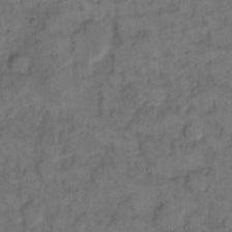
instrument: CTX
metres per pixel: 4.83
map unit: eHh
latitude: 13.1781
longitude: -64.8002
